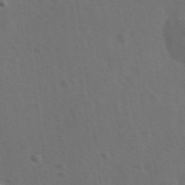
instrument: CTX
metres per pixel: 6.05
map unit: Ave
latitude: -0.0472
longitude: -113.1214
